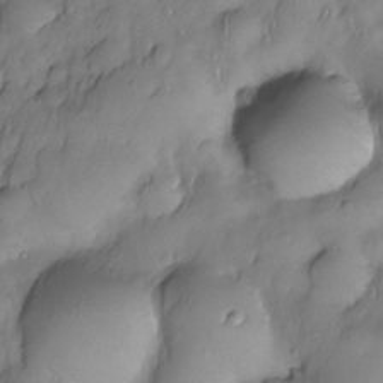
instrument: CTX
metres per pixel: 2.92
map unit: Nhe
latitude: -29.8989
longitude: -139.8394
